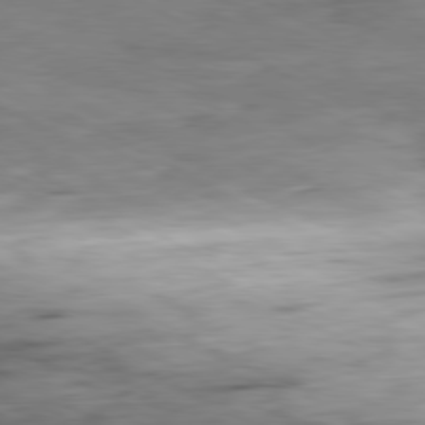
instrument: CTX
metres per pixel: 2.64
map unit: Ap
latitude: -80.8408
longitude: -83.3859
